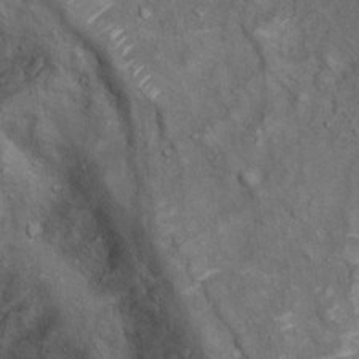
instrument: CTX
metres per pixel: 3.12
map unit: Nhu
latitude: 9.7828
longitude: -23.8016
